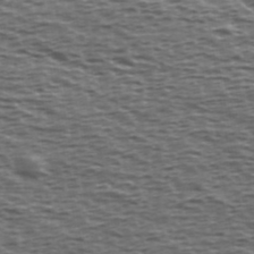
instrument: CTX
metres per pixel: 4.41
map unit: Ave
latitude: 39.8772
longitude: -113.0836
